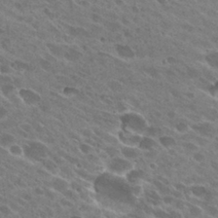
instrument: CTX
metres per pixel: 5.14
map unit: Hto
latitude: 27.7072
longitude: -42.1389
